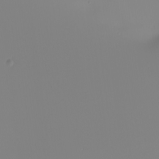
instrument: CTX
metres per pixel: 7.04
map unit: Nhu
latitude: -6.0661
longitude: -95.1214
